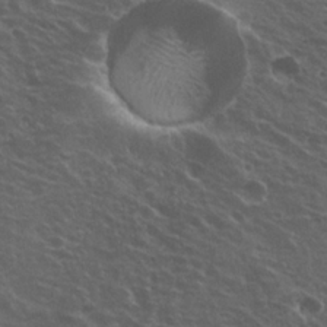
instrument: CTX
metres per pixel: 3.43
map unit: Hto
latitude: 23.1403
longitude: -30.8191
